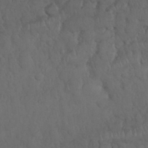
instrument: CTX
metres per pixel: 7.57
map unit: Nhu
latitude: 28.4223
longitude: -67.8772
